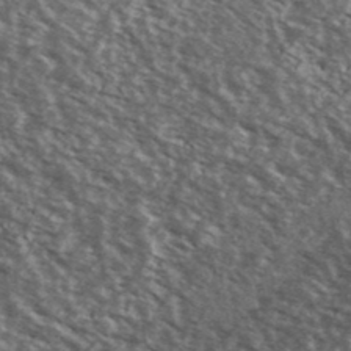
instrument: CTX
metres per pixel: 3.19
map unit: Ave
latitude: 39.8961
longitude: -108.8758
